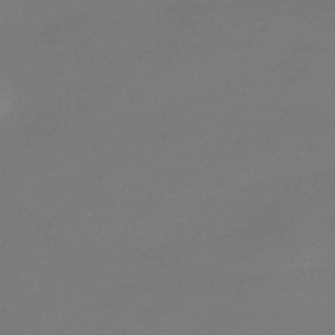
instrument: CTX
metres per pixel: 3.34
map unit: HNhu
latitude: -42.9163
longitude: 89.7666
